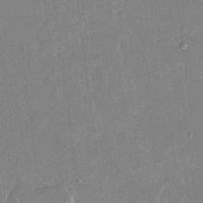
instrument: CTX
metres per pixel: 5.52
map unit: eHh
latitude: 14.8002
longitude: -70.0633
